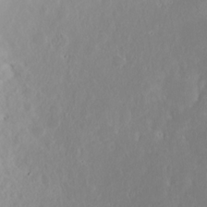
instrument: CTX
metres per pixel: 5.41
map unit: eHh
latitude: 16.4034
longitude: -73.3104
